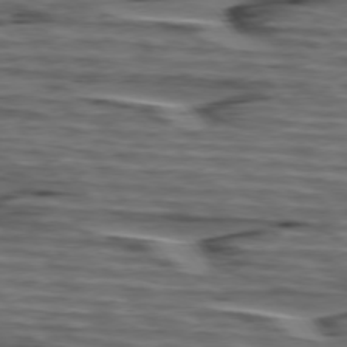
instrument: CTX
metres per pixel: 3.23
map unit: lApd
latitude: 75.3860
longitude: -71.7638
